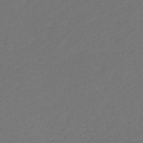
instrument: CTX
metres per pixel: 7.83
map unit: eHb
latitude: -30.6140
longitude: 64.9920
